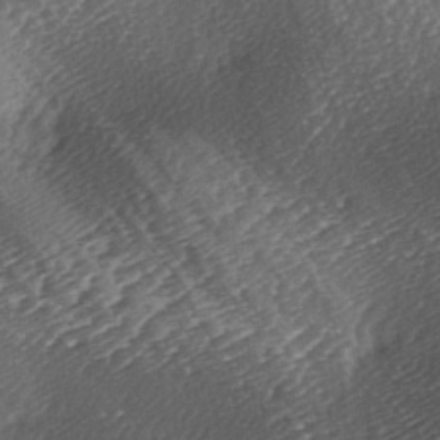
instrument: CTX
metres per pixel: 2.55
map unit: lAa
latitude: -3.0675
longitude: -127.1781
